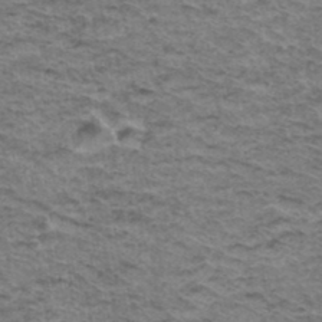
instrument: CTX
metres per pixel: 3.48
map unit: Hto
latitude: 37.0270
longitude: -46.5735
